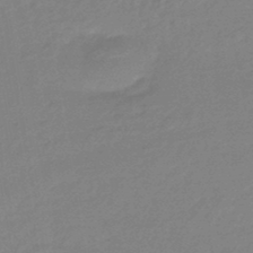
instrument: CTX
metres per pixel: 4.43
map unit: HNhu
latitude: -45.5399
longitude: 90.0472
